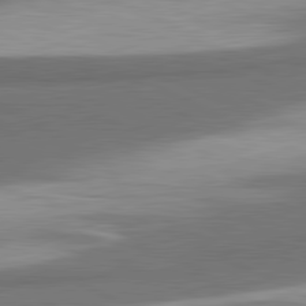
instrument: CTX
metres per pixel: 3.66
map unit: lApd
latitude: 81.6127
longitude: 175.8800
